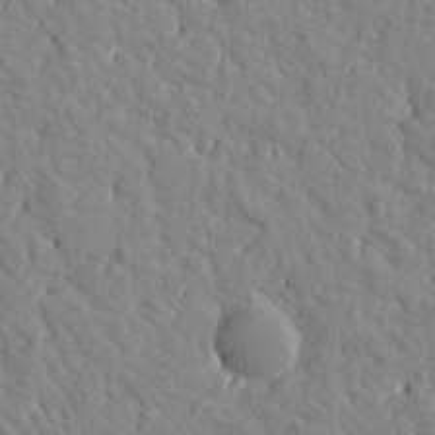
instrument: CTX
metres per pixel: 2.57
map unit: Htu
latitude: 1.6505
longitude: 179.0486
